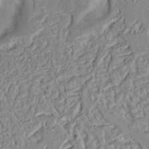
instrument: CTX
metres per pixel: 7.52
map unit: Nhu
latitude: 17.5182
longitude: -74.3089
